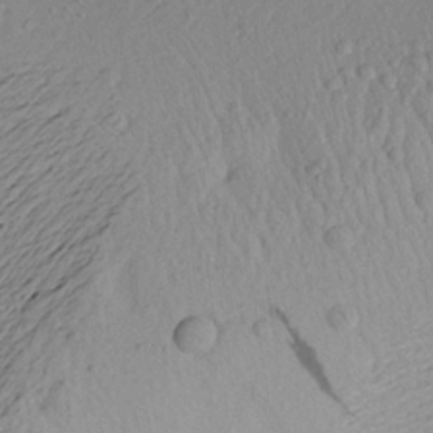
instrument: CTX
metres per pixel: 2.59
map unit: Aa
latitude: 21.0459
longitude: -148.9703
